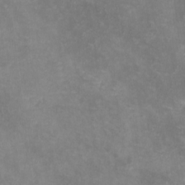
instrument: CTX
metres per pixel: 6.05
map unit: lHvf
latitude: -13.7289
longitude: -102.3845
